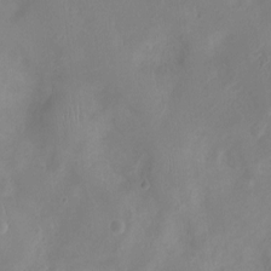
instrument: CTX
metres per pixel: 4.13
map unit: Ht
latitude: -4.6518
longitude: -16.3089
